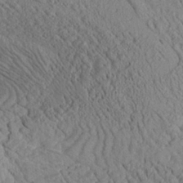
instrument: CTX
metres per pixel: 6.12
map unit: Aa
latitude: 24.9513
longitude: -133.9339
